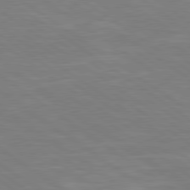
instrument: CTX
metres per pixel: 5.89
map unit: lApd
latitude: 79.4427
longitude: -125.1592
